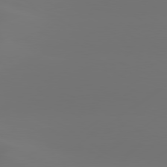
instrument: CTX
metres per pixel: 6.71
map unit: Hpe
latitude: 78.0633
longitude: -128.9136
